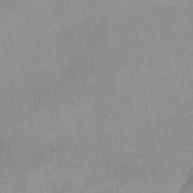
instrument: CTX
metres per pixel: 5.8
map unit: HNhu
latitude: -44.3873
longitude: 90.7275
